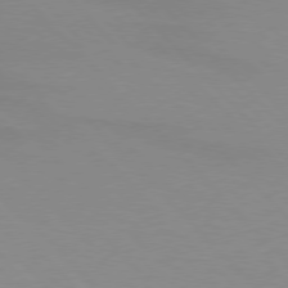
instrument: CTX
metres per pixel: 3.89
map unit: lApd
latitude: 76.5923
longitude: -85.0836
